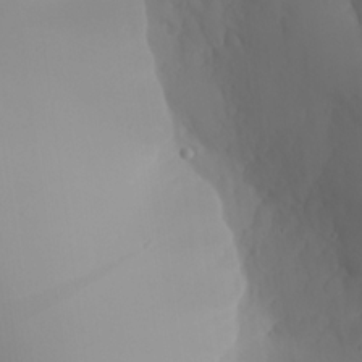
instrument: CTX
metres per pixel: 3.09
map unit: Aa
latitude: 24.4601
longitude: -127.2159
